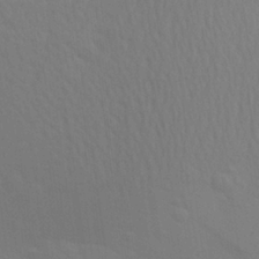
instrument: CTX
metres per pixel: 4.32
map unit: Aa
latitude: 24.8946
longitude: -145.6127
